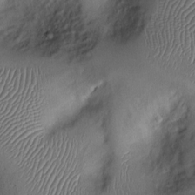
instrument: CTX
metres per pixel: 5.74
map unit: Ht
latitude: -3.1620
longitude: -14.3090
